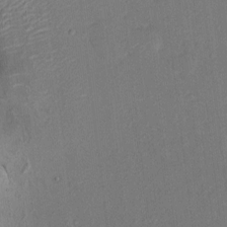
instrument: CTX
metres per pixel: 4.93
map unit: HNhu
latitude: 7.0458
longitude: 3.7855
